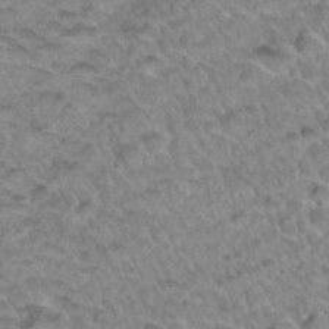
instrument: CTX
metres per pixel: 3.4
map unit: Hto
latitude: 34.3089
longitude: -48.3845
